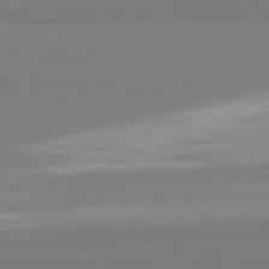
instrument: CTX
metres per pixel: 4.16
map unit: lApd
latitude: 81.4804
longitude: 159.4265
